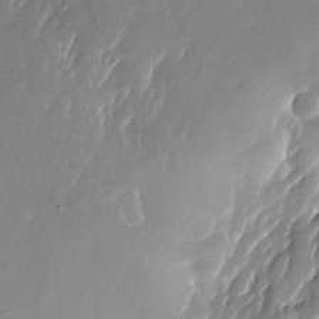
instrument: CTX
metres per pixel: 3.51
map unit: Nhu
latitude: -23.9178
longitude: -71.8394
